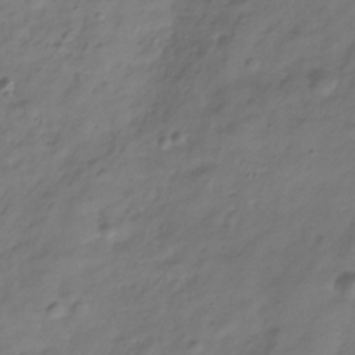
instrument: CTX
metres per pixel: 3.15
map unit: Hve
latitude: -32.2740
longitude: 91.4455
